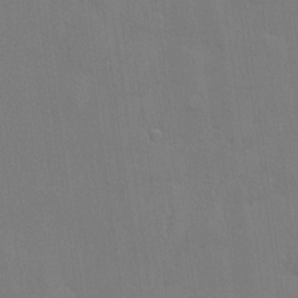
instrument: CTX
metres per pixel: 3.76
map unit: lHvf
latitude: 22.2900
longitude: 142.3873
